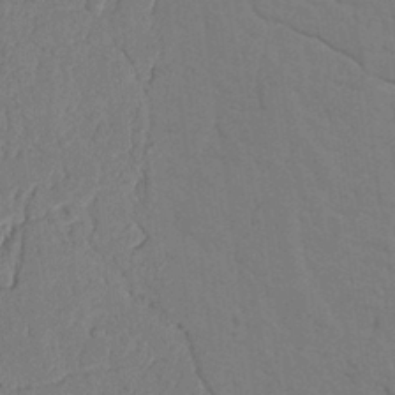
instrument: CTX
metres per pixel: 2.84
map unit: Nhu
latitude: 19.8772
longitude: -76.5734
